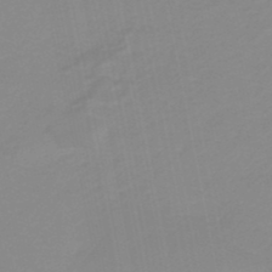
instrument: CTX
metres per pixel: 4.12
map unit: HNb
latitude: -36.4818
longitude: 55.2754
